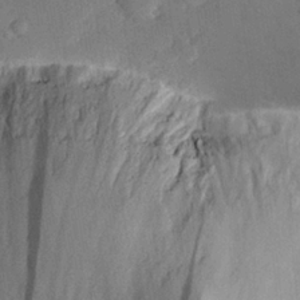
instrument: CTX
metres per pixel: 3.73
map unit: eHh
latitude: 27.9150
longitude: -75.8961
